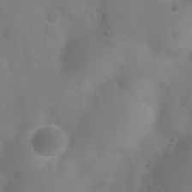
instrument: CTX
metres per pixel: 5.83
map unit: Nhu
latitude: 27.2537
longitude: -55.3104
